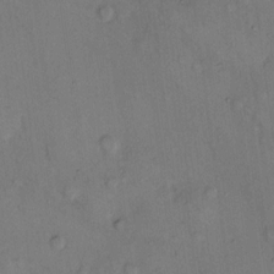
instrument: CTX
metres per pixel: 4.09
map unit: Hto
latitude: 11.6883
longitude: -58.7813
